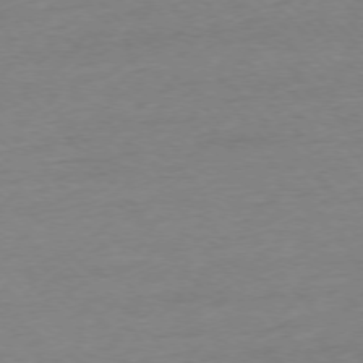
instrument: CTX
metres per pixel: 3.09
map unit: Ap
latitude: -76.3117
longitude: -92.6679
